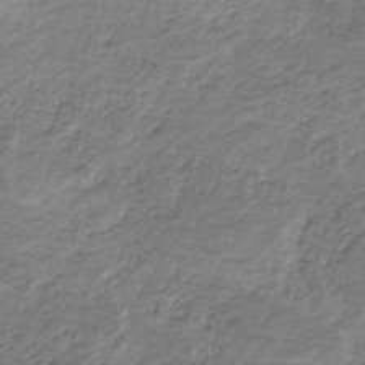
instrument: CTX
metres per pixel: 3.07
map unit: HNb
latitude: -33.0487
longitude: 61.2187
